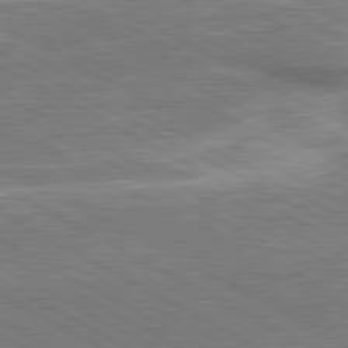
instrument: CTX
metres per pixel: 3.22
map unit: lApd
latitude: 80.7246
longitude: 141.9556
